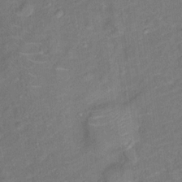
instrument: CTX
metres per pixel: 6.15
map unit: Ht
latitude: 13.7072
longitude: -39.7261
